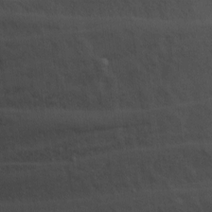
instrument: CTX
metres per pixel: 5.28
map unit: Ave
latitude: 0.4601
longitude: -113.1781
